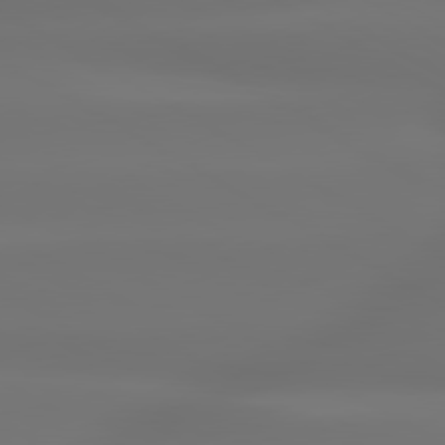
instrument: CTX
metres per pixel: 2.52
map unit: lApd
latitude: 79.9150
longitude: -138.9514
